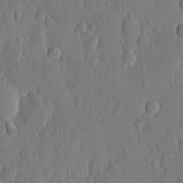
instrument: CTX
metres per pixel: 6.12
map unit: eHh
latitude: 7.0647
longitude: -73.8017
